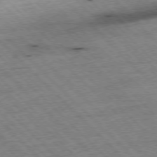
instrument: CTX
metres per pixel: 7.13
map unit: Hpe
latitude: -77.3888
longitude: -15.6316
